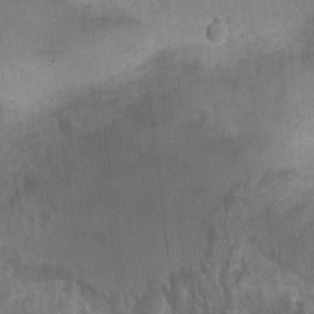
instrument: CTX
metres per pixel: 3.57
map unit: Ht
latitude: -2.2361
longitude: -17.1403
